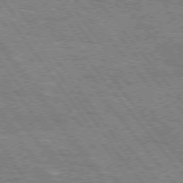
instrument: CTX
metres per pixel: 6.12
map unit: Hpe
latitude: 74.8380
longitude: -150.3089
